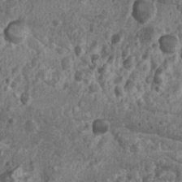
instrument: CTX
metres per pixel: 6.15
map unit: Nhu
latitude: 6.8758
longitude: -20.2900
